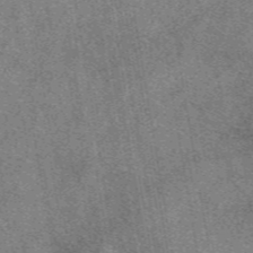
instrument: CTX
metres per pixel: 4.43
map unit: eAb
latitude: 48.2900
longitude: 109.2943
